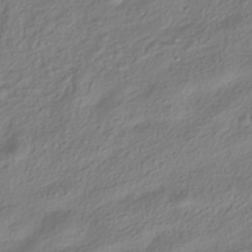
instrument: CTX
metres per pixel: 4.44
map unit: HNhu
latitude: -39.4077
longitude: 101.4643
